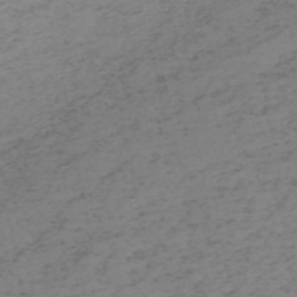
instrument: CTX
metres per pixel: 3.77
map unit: HNb
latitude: -56.0472
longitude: -43.8017
